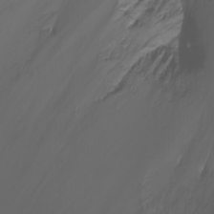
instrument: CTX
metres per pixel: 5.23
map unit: Nhu
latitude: -13.9178
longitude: -63.1592
